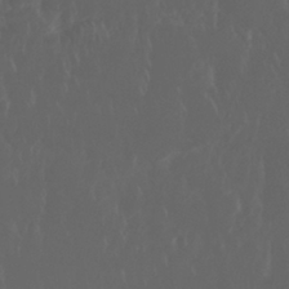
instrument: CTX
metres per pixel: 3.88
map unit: Nhu
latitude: 29.4993
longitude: -57.3103
